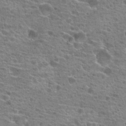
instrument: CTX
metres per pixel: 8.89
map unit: Hto
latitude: 20.2334
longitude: -41.5938
